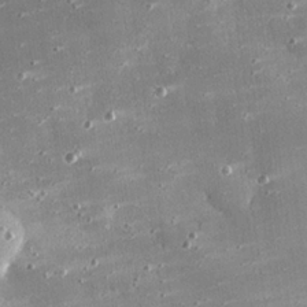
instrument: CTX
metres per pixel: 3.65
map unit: eHh
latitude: 25.0647
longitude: -88.8758
